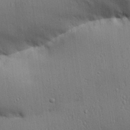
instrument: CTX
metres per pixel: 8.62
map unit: Aa
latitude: 27.5938
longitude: -129.9717
